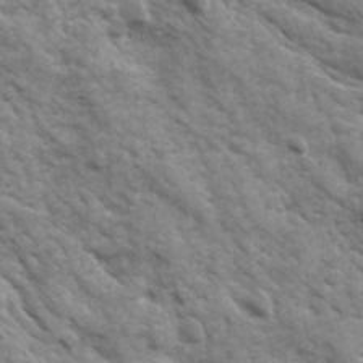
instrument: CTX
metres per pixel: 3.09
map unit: Ave
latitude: 17.0836
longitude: -131.8017
